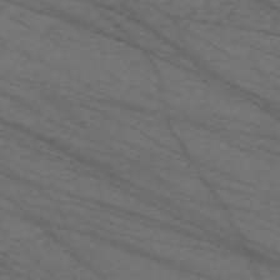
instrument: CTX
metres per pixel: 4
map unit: Nve
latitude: -59.5021
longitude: 61.7289
